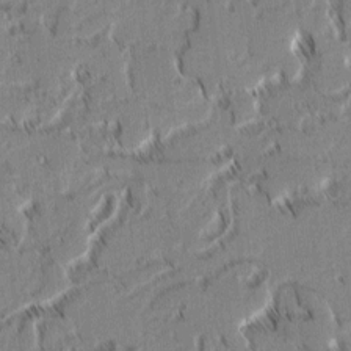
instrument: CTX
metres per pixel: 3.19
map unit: lAvf
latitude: 2.0822
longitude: -107.0458
